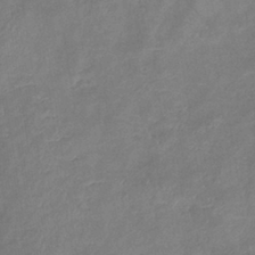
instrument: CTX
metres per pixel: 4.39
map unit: eHb
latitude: -38.3684
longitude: 75.9178
